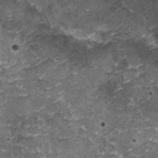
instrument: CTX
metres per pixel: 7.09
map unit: HNhu
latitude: 2.9891
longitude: 3.9367
